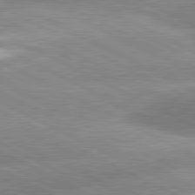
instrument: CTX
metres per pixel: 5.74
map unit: lApd
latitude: 81.4048
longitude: -163.7828
